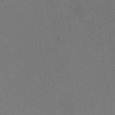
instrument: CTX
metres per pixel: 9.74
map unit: HNhu
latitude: 8.1956
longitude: -0.8758
